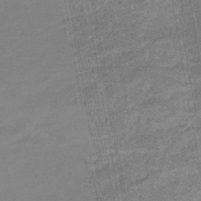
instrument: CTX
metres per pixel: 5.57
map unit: eHb
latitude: -45.4265
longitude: 88.4818
